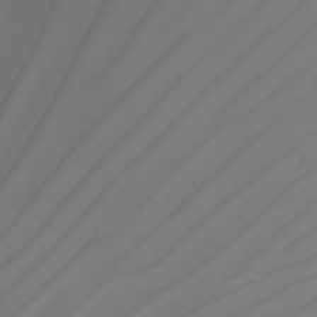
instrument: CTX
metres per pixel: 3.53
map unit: Nhu
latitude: -6.6896
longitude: -94.2145
